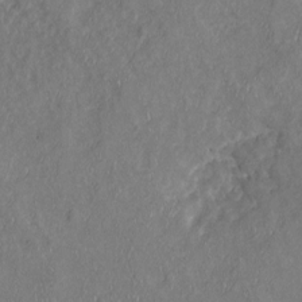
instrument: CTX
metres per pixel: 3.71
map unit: Nhu
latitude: -19.4076
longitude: -57.6504
